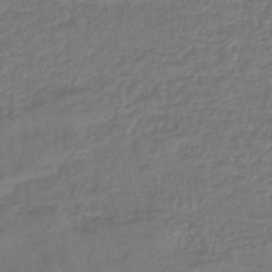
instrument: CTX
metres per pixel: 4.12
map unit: lHb
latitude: -43.3698
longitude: 81.1998
